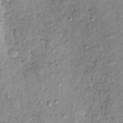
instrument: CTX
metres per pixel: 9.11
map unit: eHh
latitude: -0.1417
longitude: 16.3873
